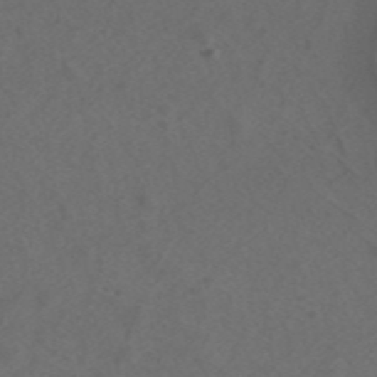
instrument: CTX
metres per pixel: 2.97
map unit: ANa
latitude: 43.7639
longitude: 27.0864
